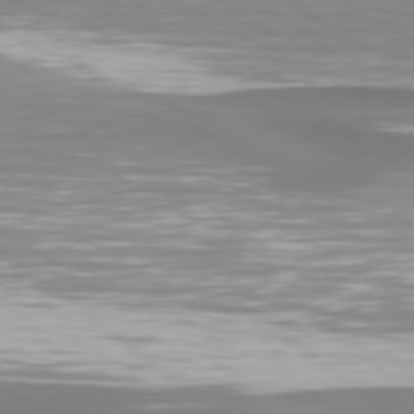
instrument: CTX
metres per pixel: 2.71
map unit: lApd
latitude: 79.0270
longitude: -89.5183
